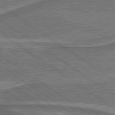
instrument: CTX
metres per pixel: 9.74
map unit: lApd
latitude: 79.8395
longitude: 173.6911
